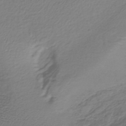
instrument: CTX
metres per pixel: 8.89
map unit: lHb
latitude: -38.5574
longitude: 62.1039
